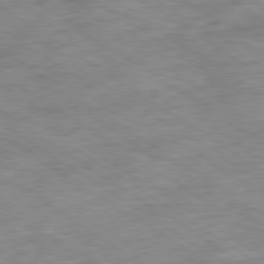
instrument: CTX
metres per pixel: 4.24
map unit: Ap
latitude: -80.0850
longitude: -75.6127
